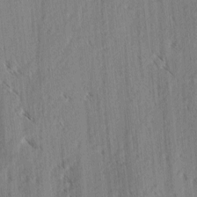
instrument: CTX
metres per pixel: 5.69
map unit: lAvf
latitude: -4.1794
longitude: -113.9150
